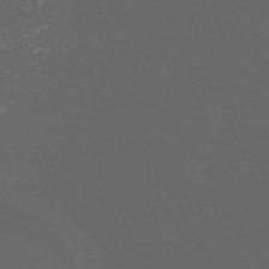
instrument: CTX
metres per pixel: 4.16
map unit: HNhu
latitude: -40.1983
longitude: 97.5588
